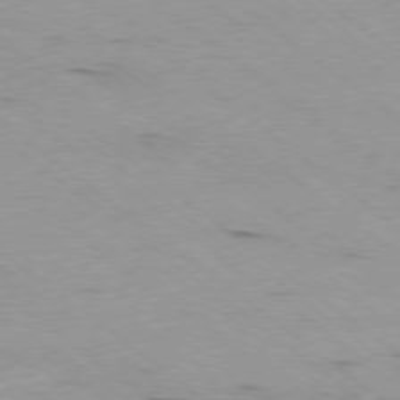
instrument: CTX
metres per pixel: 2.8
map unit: Ap
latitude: -79.1809
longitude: -100.2901
